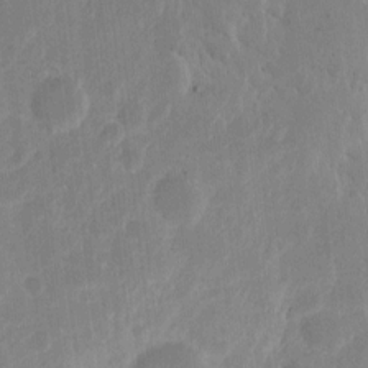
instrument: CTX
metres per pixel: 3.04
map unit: eHh
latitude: 8.9325
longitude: -64.8569
